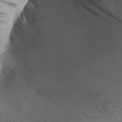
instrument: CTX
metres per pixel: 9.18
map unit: Aa
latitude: 28.4979
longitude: -135.8961
